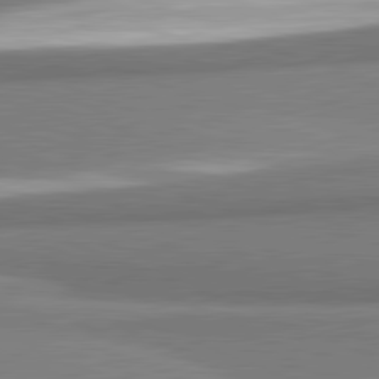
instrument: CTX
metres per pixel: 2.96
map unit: lApd
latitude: 81.8016
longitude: 164.0283
